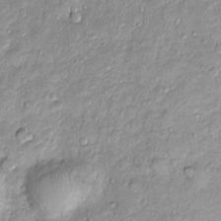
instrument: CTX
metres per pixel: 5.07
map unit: Htu
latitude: -4.1228
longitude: 159.4265
